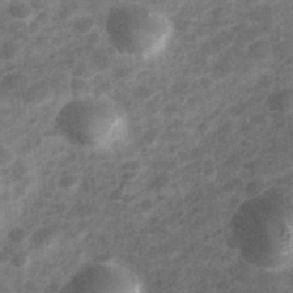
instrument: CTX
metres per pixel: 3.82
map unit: Hve
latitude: 32.6490
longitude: 151.4643
